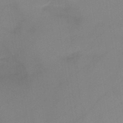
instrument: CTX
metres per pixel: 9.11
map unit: HNb
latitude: -46.4440
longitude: -39.1592
